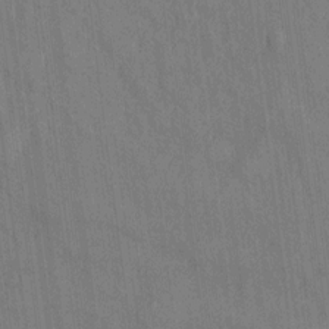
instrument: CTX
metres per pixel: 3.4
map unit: Ht
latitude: -10.2740
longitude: -36.0822
